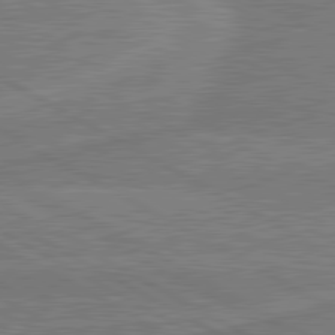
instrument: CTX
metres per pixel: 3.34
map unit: lApd
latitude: 80.8380
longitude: 168.7463
